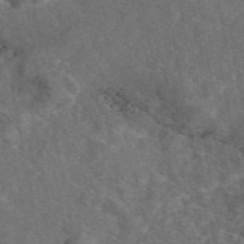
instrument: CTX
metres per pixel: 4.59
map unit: eAb
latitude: 46.5357
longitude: 112.0850
